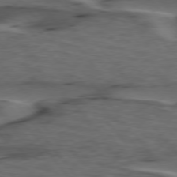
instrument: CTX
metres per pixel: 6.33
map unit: lApd
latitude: 75.8205
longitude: -71.0836
